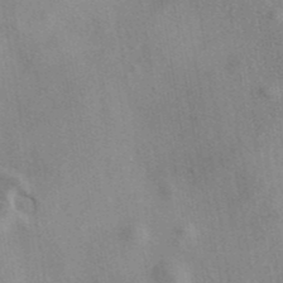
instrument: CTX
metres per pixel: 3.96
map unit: eAb
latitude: 41.3859
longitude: 110.4062
